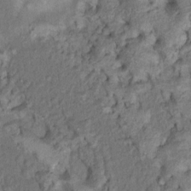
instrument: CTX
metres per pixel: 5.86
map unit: Nhu
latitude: 11.3671
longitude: -27.1214
